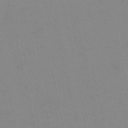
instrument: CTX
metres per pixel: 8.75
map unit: HNb
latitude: -52.7085
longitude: -44.9702
